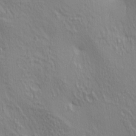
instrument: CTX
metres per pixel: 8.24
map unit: lAa
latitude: 3.7071
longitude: -115.1214
